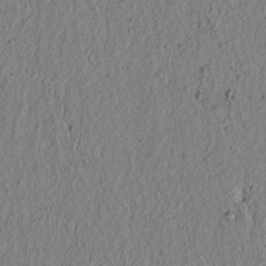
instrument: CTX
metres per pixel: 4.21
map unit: lAvf
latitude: 7.0269
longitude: 163.8233
